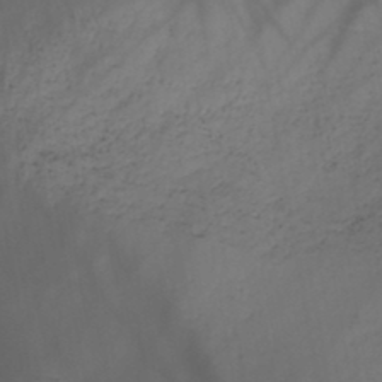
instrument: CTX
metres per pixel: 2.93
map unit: HNb
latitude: -44.7274
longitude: -43.8772
